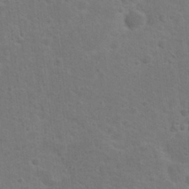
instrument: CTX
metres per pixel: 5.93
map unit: Hto
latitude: 22.8947
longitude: -47.6883
